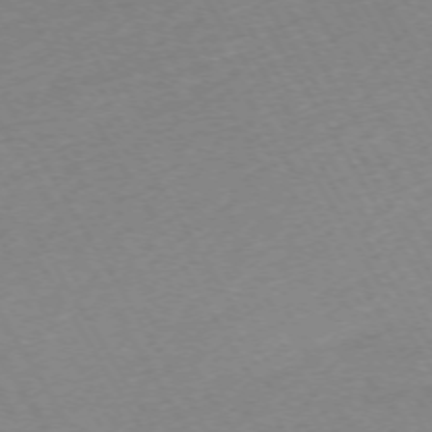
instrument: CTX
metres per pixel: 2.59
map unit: Hpe
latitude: -72.2928
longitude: 9.4454
